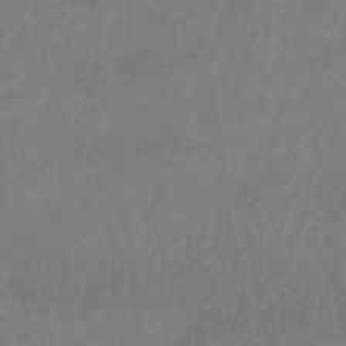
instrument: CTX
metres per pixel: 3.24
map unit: lHb
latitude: -38.6708
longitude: 72.7652
